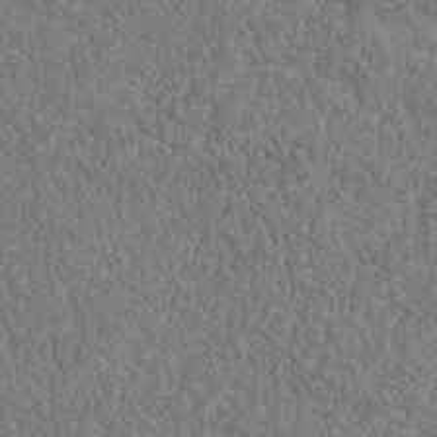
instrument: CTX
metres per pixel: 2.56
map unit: Nhu
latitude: -40.0850
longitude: -84.1200
